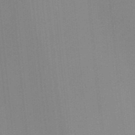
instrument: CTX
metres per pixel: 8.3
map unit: HNb
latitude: -44.7841
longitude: -43.1970
